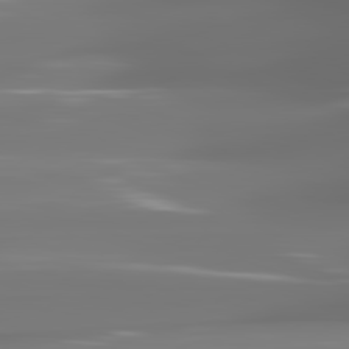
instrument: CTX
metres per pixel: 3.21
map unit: lApd
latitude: 81.8205
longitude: -145.1781
